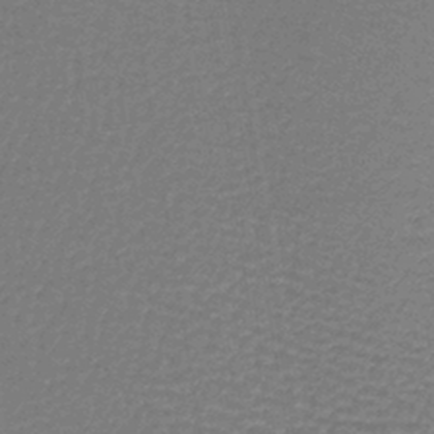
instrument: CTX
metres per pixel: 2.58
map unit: lHb
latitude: -40.3306
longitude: 63.0864
